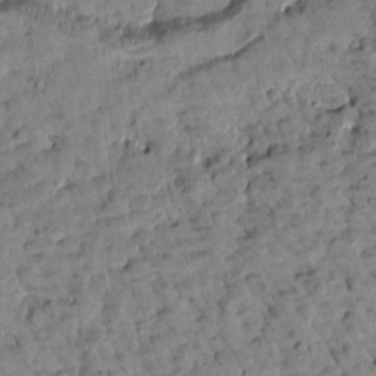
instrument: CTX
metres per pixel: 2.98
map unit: Htu
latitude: 1.8772
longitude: 178.7274
